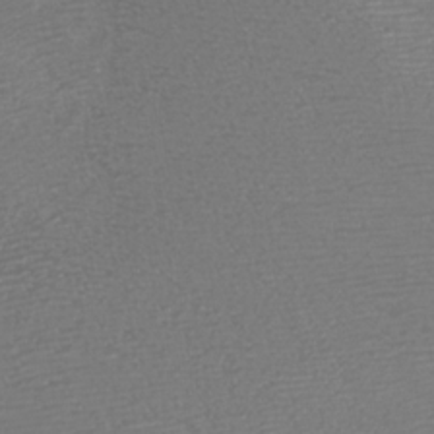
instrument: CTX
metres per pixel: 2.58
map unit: Nhu
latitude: -7.5777
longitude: -91.7639
